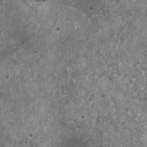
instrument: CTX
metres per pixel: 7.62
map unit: HNhu
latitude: 0.8191
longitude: 4.2172
